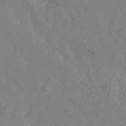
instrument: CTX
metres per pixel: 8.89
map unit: Nhe
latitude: -37.3320
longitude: 138.9731
